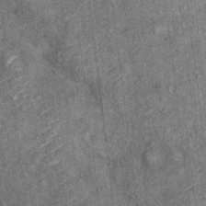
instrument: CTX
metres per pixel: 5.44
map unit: Ht
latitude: 10.6680
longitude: -38.2522
